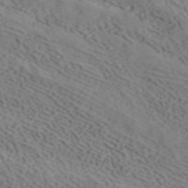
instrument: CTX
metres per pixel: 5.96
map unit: ANa
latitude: 41.4237
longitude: 33.8423
